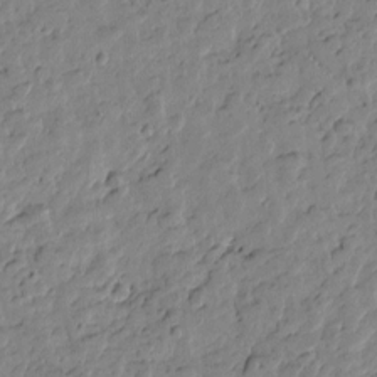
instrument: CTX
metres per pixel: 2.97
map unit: Htu
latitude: -0.0850
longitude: -177.7449
